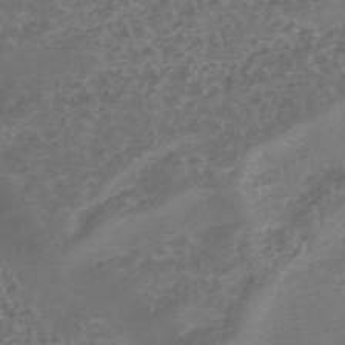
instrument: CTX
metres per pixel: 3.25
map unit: Nhe
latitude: -45.5399
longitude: 152.7463
